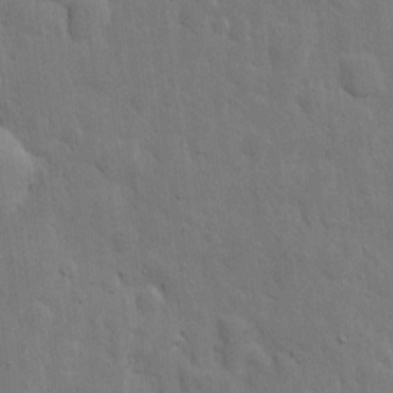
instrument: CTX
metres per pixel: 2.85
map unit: eHh
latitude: 6.1200
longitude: -70.9325
